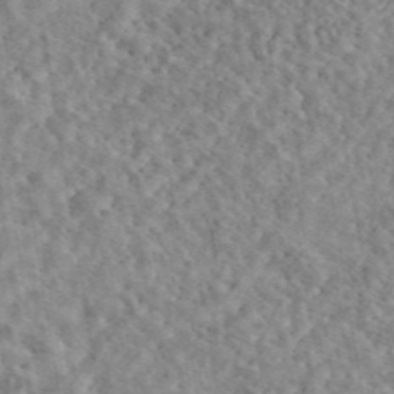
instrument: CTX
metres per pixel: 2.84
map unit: eAb
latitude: 44.6112
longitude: 116.4628
